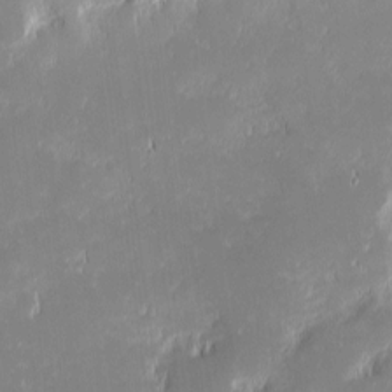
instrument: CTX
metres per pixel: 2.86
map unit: eHh
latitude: -2.4251
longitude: -84.3089
